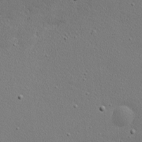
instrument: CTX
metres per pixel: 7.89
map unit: Nhu
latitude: 1.0458
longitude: -77.8205
